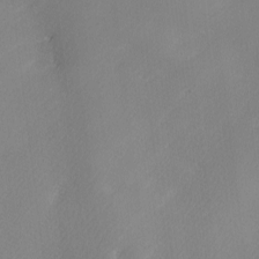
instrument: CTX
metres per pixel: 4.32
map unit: Ave
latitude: 0.1011
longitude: -114.4034
